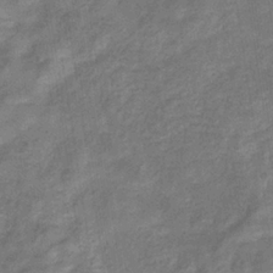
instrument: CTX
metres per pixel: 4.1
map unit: eHb
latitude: -33.4644
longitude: 74.4440
